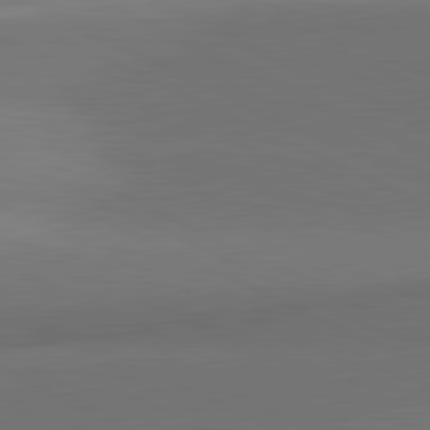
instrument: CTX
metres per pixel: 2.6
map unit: lApd
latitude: 81.6883
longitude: 154.2740
